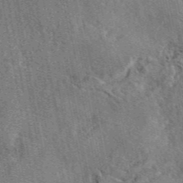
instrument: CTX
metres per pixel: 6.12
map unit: eAb
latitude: 45.7072
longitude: 110.9352
